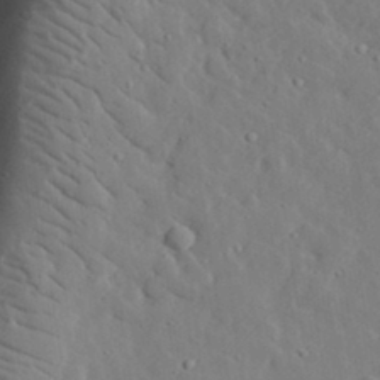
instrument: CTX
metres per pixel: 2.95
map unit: lHvf
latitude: 33.1592
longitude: -82.8946
